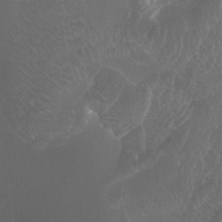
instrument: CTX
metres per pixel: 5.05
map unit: Htu
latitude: -7.1431
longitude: -48.8191
